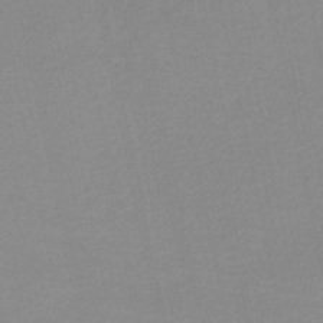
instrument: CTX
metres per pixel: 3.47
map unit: lHb
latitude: -46.4629
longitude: 61.2376
